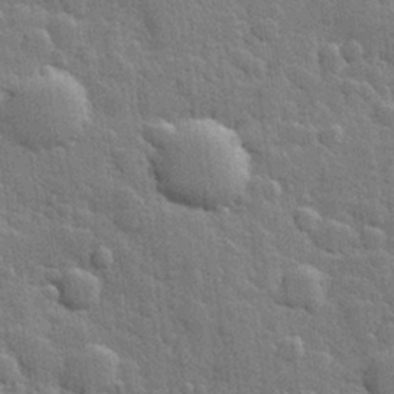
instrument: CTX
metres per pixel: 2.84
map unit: Hve
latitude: 25.1970
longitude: 149.5022
